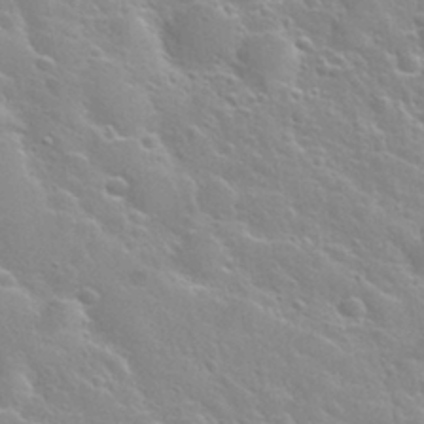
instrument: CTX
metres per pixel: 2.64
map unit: Nhu
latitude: 28.4223
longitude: -53.3860
